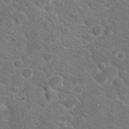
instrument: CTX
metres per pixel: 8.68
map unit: Hto
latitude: 18.7813
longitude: -36.8569
